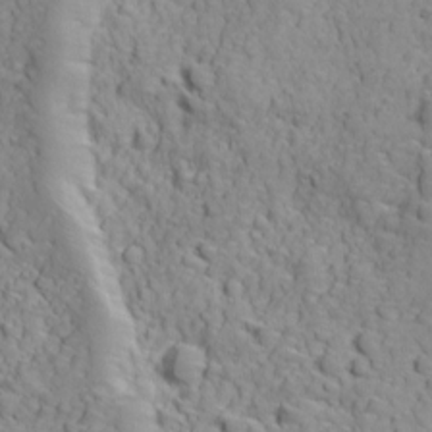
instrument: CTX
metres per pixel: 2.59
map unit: Ave
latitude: 18.7246
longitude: -132.5735
